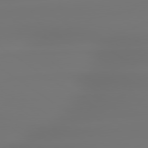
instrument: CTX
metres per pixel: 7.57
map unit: lApd
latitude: 79.4238
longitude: -137.0270
